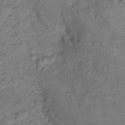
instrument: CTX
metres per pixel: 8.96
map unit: Nhu
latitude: 15.5372
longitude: -31.9528
